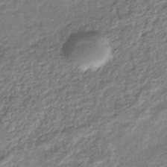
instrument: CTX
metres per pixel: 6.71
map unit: eHb
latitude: -39.4832
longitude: 81.4077
